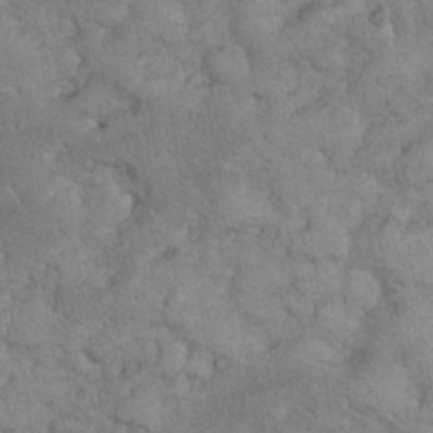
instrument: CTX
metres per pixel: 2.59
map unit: eHh
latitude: 35.6505
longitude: -63.4994
